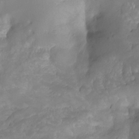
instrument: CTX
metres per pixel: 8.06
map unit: Ht
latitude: -9.9556
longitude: -39.8772
